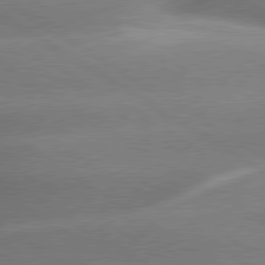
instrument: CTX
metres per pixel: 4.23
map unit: lApd
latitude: 79.7828
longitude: -144.0444
